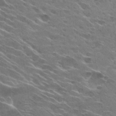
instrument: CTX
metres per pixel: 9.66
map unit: Hto
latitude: 29.4615
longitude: -43.1403
